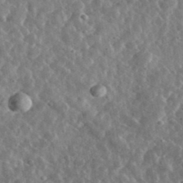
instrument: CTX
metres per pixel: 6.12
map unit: lHvf
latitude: 36.8758
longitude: -89.2915
